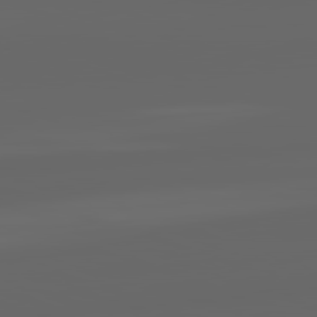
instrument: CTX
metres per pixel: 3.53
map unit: lApd
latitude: 82.2522
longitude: -170.0255
